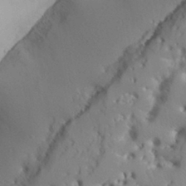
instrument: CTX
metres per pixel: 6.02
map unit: Aa
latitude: 30.8947
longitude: -141.2914
